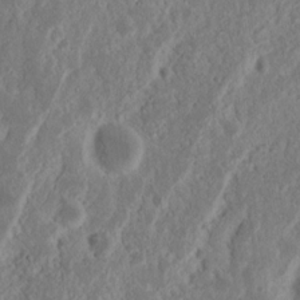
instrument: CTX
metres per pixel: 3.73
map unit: Nhu
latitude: 15.4238
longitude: -73.9339
